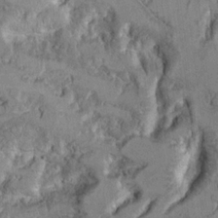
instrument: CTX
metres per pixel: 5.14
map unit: Hto
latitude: 9.7828
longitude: -36.0255
